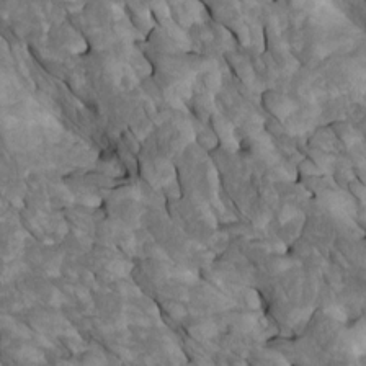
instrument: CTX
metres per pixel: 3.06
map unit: Htu
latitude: 1.4426
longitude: 144.4629
